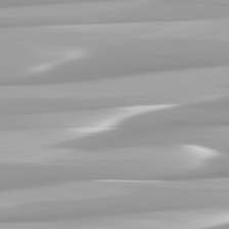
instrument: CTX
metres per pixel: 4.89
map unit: lApd
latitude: 82.5734
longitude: -139.0836
